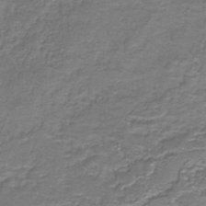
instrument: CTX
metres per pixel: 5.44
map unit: eAb
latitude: -37.2187
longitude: 52.4818
